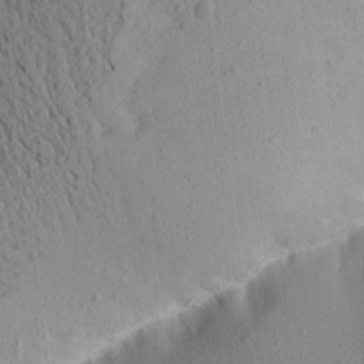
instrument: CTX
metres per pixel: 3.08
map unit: Aa
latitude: 15.7450
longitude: -147.9339
